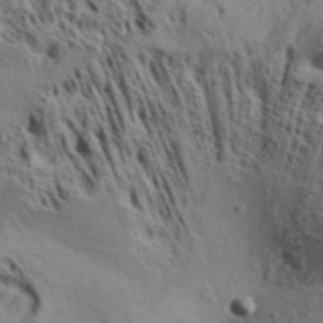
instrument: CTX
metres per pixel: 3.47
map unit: Aa
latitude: 31.9339
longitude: -136.3279
